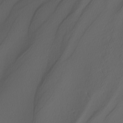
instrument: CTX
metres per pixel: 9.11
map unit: Nhu
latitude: -5.5588
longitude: -95.7639
